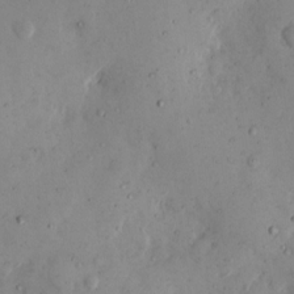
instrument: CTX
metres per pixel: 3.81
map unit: eHh
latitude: 11.6316
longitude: -62.1011
